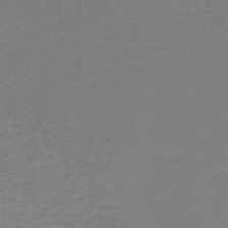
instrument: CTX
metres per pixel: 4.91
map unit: HNb
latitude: -49.5210
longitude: -44.1766
